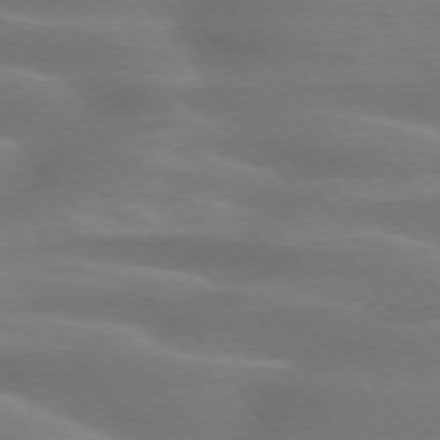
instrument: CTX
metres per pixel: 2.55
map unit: lApd
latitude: 74.8758
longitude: -58.3467
